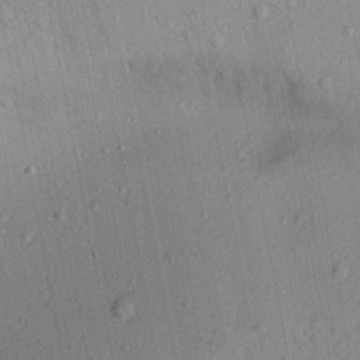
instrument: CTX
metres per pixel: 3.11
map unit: Aa
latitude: 22.0444
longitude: -143.0270
